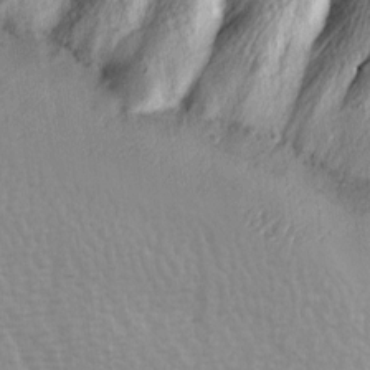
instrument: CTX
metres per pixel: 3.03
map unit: Hve
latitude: 2.4790
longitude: -121.4994
